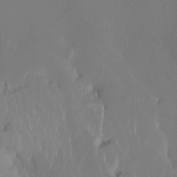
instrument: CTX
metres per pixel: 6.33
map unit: Htu
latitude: -12.9920
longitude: -47.4427
